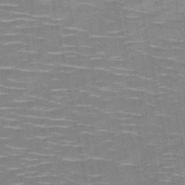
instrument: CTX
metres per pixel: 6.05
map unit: HNb
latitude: -50.9542
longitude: -44.3089
